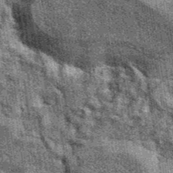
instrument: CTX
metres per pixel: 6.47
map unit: eAb
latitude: 39.6694
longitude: 107.5588
